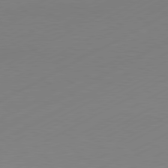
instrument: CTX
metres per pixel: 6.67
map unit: Hpe
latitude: -81.3321
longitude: 14.4440
